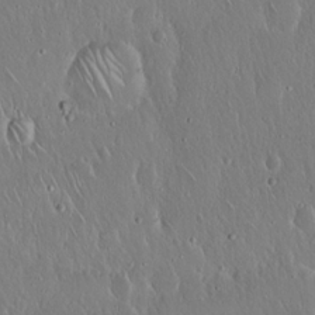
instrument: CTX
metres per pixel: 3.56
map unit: Hto
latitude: 17.2915
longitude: -57.5749
